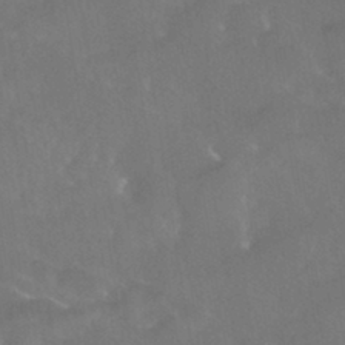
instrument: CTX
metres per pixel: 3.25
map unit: HNhu
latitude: -43.0675
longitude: 94.3117
